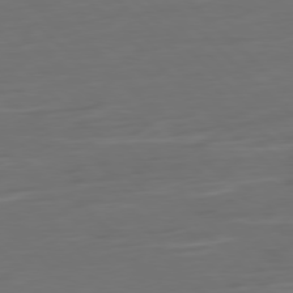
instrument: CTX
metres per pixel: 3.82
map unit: Ap
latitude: -79.7855
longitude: -55.1025
